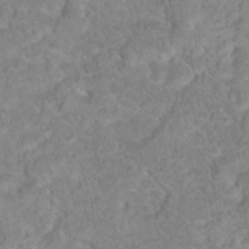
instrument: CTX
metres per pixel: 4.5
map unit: Hto
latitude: 18.2900
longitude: -37.6505
